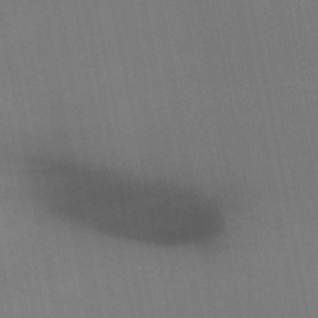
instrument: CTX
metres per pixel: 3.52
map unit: lHb
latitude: -45.2943
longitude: 56.5196
